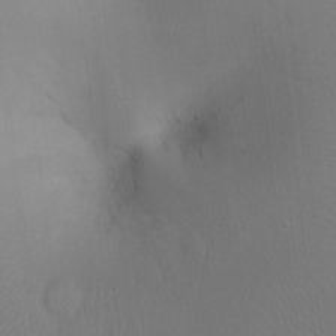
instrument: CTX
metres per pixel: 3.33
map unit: Ht
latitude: -7.8989
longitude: -34.1577
